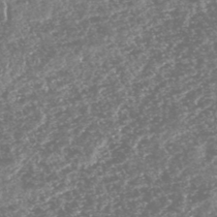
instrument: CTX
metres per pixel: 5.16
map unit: HNhu
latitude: -47.8800
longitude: 31.4454
